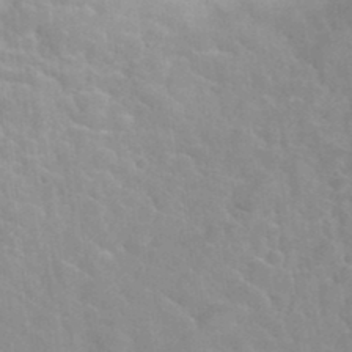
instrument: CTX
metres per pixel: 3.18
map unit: Hto
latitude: 35.1403
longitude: -50.6868
